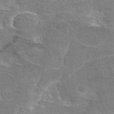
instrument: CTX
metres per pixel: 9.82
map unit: eAb
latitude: 45.2726
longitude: 106.6519
